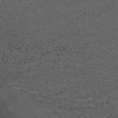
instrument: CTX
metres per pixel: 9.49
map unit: ANa
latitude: 41.3859
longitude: 27.7099
